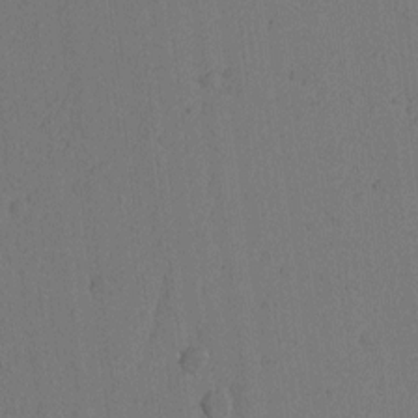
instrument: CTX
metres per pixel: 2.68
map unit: Nhu
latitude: -6.0472
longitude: -153.0081
